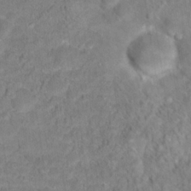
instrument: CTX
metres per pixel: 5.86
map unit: Hto
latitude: 18.4034
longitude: -38.6679
